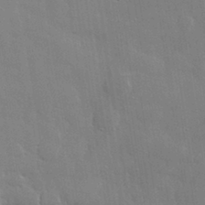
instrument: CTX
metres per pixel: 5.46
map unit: lHvf
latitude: 33.5371
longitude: -91.4049
